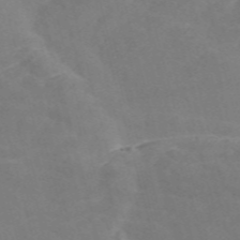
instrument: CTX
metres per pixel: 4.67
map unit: Nve
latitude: -57.9556
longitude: 56.9730
